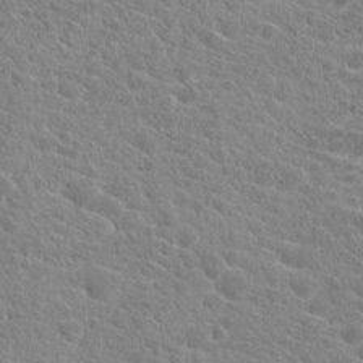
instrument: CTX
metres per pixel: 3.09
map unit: Hto
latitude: 20.7247
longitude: -39.2726
